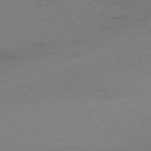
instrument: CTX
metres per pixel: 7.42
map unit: Ap
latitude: -75.5211
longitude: -73.4805
